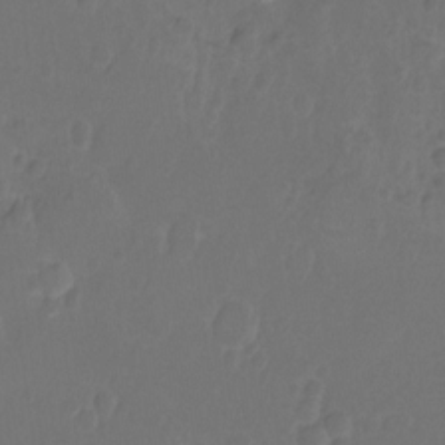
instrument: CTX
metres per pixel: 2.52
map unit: Nhu
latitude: -15.5588
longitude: -25.9339
